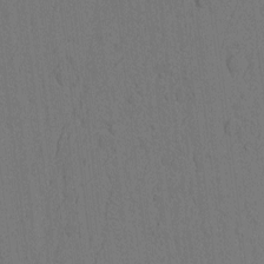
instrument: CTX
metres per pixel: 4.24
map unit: Nhu
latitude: -4.7652
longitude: -149.7261
